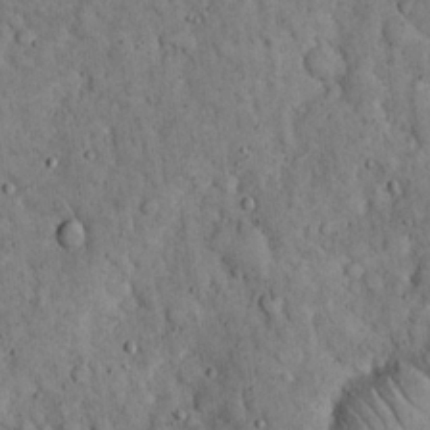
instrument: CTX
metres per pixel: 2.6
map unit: eHh
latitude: 19.4237
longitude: -61.1214
